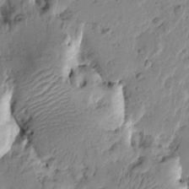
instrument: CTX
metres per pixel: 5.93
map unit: Htu
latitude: -0.7275
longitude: -177.7449
